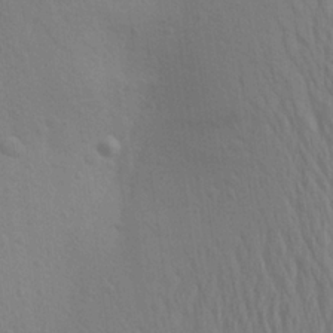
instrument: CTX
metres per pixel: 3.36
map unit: Aa
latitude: 22.8002
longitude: -145.3859
